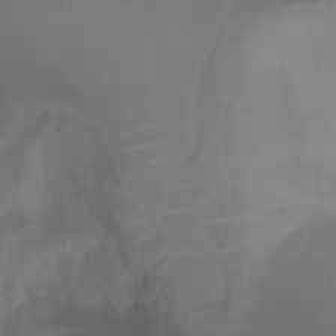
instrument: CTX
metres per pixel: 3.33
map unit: Ht
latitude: -7.3698
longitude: -30.3845
